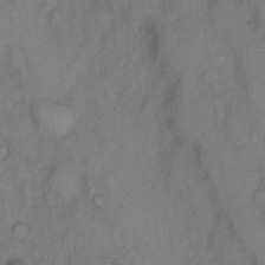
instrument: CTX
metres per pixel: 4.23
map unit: Hto
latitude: 5.5938
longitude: -61.1214
